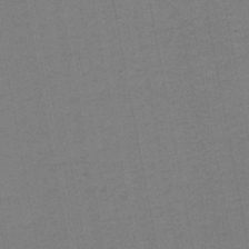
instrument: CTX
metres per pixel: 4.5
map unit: lHb
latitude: -45.4643
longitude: 63.6533
